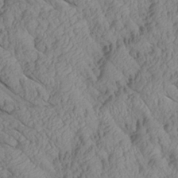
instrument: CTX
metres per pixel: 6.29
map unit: Aa
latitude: 26.9703
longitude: -133.5182
